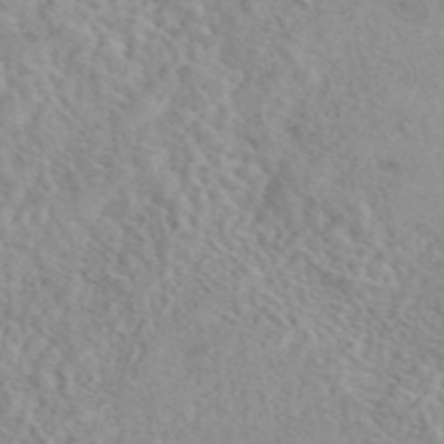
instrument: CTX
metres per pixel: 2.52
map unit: eAb
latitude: 44.0255
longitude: 109.7478
